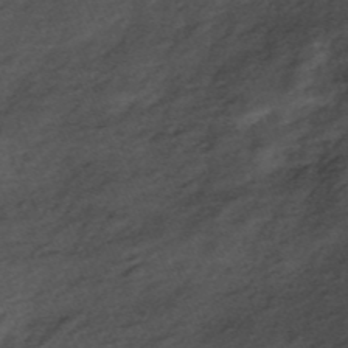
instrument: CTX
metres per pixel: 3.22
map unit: ANa
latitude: -44.8408
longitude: 105.5966
